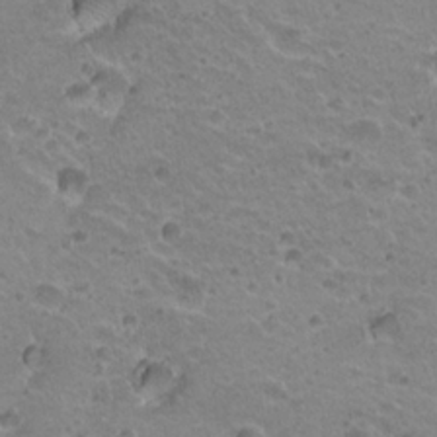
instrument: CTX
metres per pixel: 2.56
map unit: Hto
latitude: 21.0648
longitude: -32.2523
